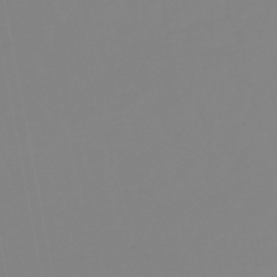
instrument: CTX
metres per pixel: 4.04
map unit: eHb
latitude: -49.1998
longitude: 85.0864
